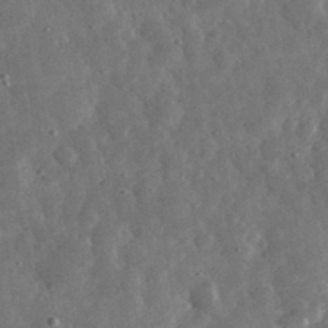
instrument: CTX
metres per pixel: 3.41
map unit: eHh
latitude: 33.9717
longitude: -69.0270
